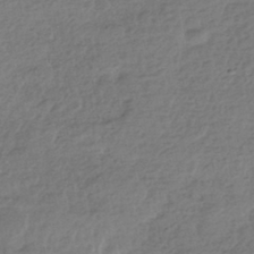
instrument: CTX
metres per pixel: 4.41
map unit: HNhu
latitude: -44.1039
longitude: 97.5777
